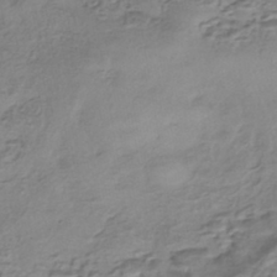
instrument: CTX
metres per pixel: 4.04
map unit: eHh
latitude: -43.3887
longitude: 120.0283
